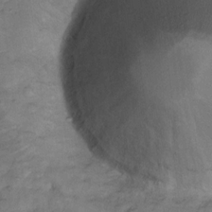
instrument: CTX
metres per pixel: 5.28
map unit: Nhu
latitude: 12.1956
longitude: -28.5546
